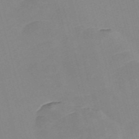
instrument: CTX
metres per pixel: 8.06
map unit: Nve
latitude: -58.0849
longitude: 58.2550
